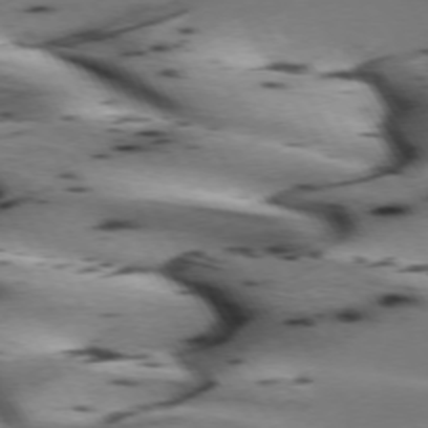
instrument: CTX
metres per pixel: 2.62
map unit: lApd
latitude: 72.7247
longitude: -52.4412
